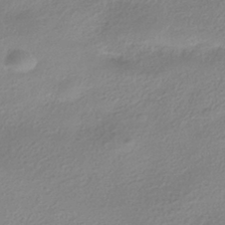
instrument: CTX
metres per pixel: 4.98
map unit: HNhu
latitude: -41.1998
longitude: 94.8219
